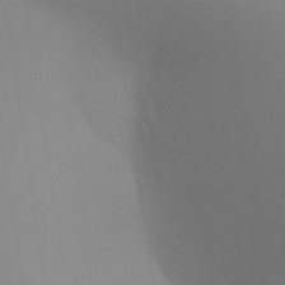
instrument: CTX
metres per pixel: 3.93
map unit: Aa
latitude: 24.1199
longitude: -136.2901
